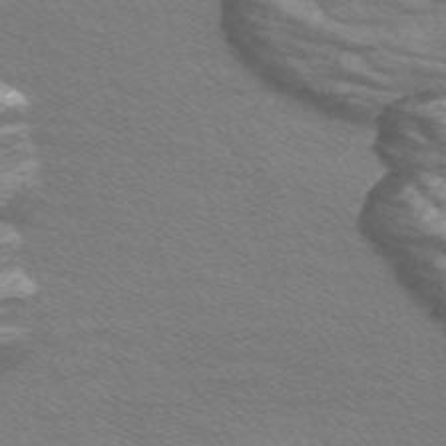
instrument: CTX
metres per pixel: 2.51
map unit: Nve
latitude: -58.0094
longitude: 54.3684
